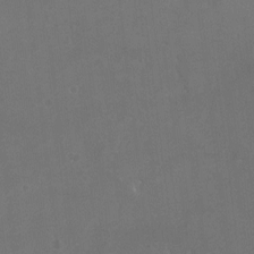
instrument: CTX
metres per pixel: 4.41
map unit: eHh
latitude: -4.0283
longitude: 19.7856
